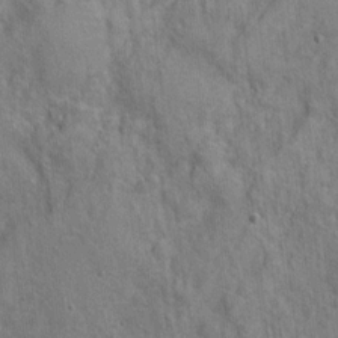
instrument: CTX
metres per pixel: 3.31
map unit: Ht
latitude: 8.8758
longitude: -38.5546
